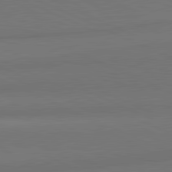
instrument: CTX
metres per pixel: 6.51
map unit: lApd
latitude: 81.8772
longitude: 153.8989
